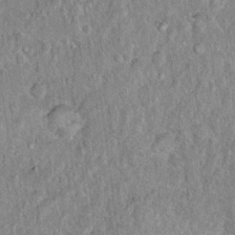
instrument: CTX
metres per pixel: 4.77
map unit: Hto
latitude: 14.8380
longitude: -34.5356
